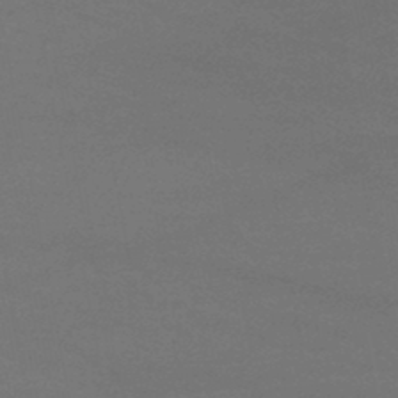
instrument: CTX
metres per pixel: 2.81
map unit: lHb
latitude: -38.5007
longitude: 73.3320
